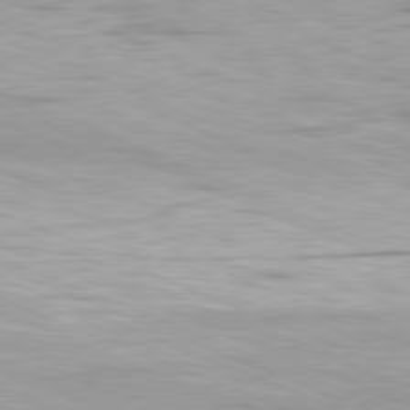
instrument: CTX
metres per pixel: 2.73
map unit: Ap
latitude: -82.0472
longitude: -75.9528
